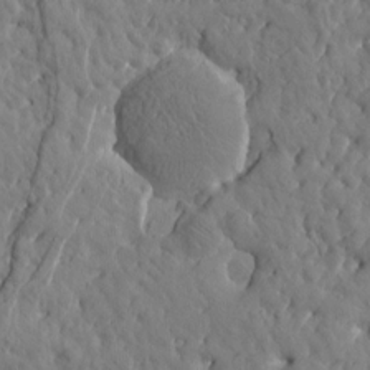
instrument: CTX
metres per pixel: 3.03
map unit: Htu
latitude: 1.0458
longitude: 179.2565
